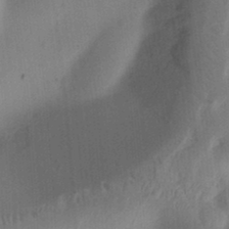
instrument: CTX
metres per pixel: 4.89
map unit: Ht
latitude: 12.2523
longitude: -74.6491
